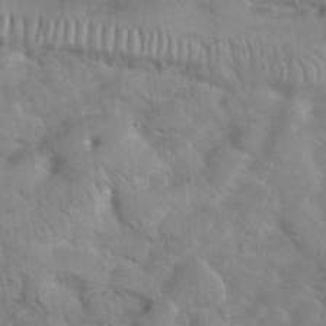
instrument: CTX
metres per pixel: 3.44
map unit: eHh
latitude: 37.8017
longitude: -64.8191
